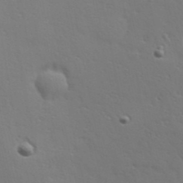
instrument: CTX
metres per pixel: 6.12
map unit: Hve
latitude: 24.8191
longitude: -97.3482
